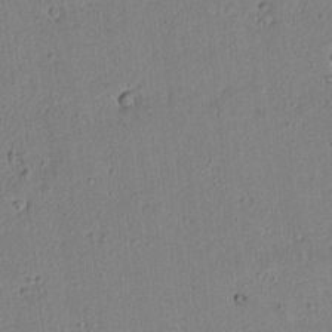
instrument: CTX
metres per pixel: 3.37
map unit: lAvf
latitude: 6.4034
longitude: 168.1227
